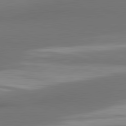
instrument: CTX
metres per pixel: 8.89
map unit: lApd
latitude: 81.5560
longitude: 173.2187
